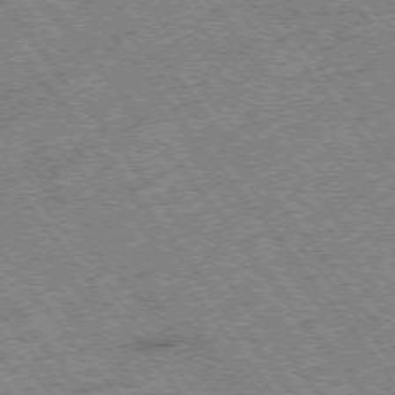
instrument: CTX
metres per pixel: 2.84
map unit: Hpe
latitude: -75.4077
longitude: -20.5546
